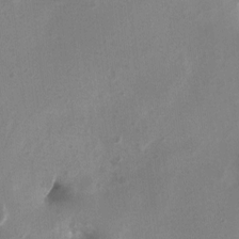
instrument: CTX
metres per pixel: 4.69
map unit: Ht
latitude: 2.7057
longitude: -27.6127
